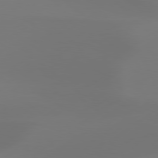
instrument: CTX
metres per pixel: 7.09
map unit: Hpe
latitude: 78.2712
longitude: -129.5371
